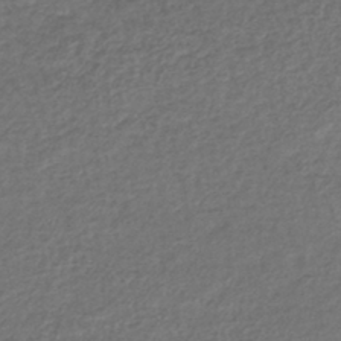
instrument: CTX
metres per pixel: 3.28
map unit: lHb
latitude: -40.9730
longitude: 70.7463
